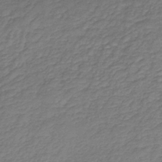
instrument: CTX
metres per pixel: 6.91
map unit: HNb
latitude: -36.0850
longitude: 50.9353
